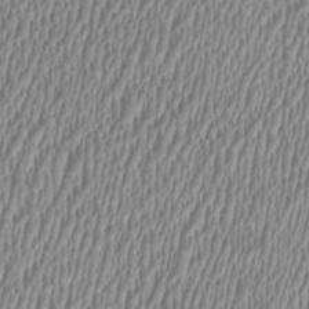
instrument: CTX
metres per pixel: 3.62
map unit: HNhu
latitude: 0.0255
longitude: -0.6490
